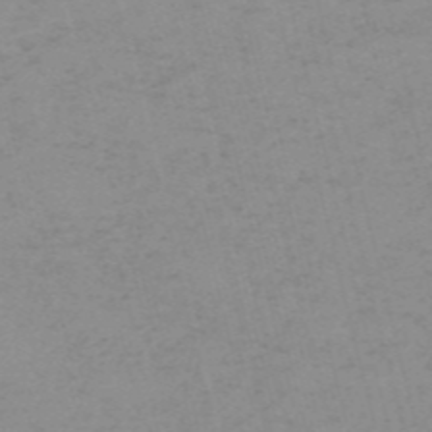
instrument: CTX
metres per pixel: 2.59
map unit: HNb
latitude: -56.4440
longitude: -43.2726
